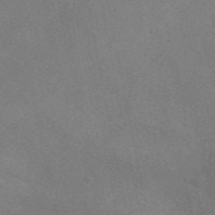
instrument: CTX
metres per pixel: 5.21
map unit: eAb
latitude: 50.8947
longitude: 108.4629
